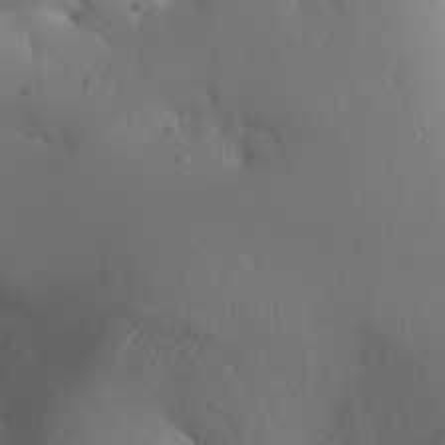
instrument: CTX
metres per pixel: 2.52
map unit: Aa
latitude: 32.1389
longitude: -144.1389
